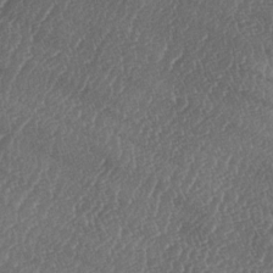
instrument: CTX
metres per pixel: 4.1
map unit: lAa
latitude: -5.8422
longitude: -130.1389
